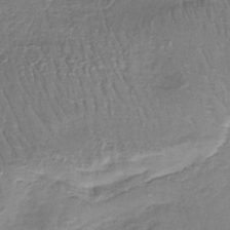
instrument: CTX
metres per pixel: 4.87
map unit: lHb
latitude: -38.8975
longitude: 61.1809
